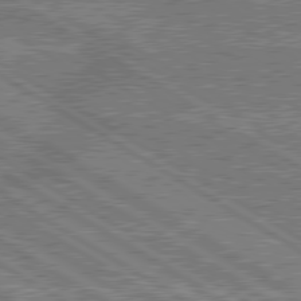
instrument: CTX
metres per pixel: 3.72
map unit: lApd
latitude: 79.8395
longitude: 168.8974
